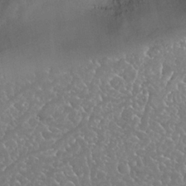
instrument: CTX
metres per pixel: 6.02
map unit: Nhu
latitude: 25.3670
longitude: -60.1011
